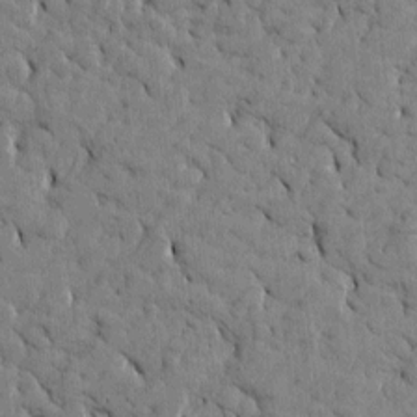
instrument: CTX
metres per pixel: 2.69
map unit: Htu
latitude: -4.1039
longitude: 176.8786
